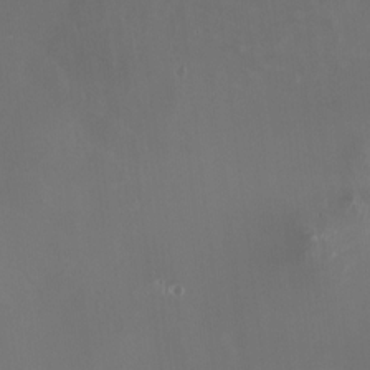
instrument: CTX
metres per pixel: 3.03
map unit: HNhu
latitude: 8.3656
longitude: -1.4237
